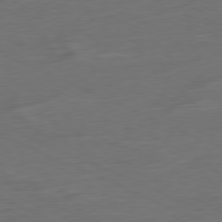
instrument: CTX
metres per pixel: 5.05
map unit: Ap
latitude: -80.2929
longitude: -92.3845
